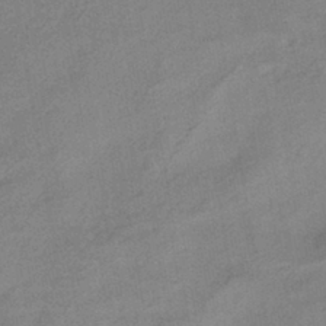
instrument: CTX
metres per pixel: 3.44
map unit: HNhu
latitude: -41.3321
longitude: 92.2173
